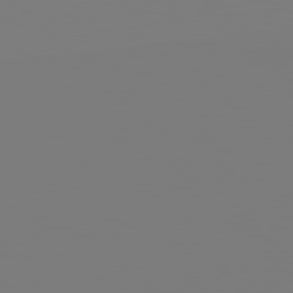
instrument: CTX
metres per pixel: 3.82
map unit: Hpe
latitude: 78.7247
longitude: -145.7827
